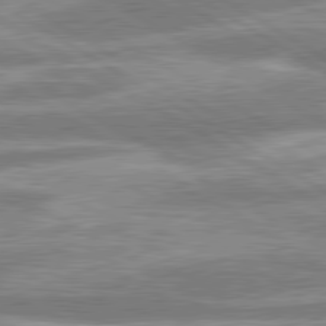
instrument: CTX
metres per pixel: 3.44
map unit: lApd
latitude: 80.4979
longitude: -165.1403
